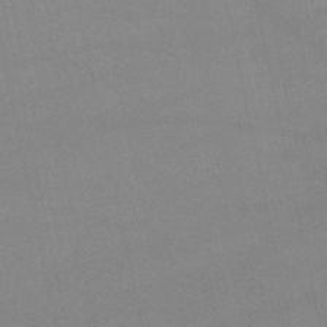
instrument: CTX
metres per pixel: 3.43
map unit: lHb
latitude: -45.4454
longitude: 58.3306
